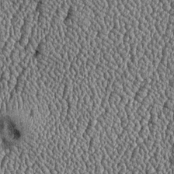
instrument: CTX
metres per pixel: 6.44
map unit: Htu
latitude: -6.4062
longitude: 156.5385
